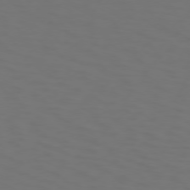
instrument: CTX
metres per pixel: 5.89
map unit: Hpe
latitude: 73.7639
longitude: -125.5182
